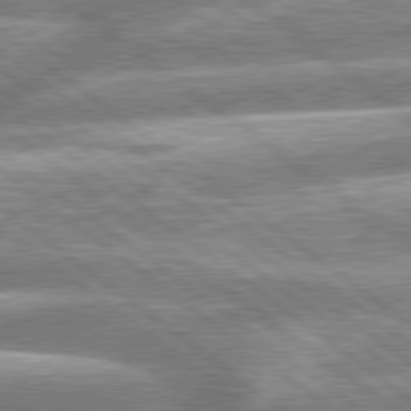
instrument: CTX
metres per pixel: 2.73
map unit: lApd
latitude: 79.3104
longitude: -158.3278
